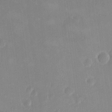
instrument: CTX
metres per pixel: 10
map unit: HNhu
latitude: 11.4049
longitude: 8.8030
